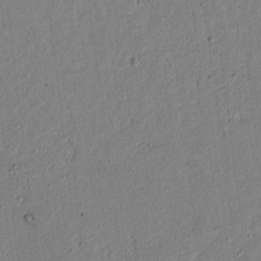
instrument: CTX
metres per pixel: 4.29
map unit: lAvf
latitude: 6.5735
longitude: 168.2550
